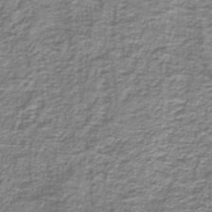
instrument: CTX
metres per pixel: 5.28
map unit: lHb
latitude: -41.1998
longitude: 55.0676
